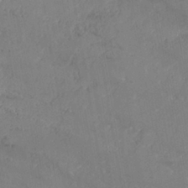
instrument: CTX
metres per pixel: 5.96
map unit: Nhe
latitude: -36.9730
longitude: 138.6330
